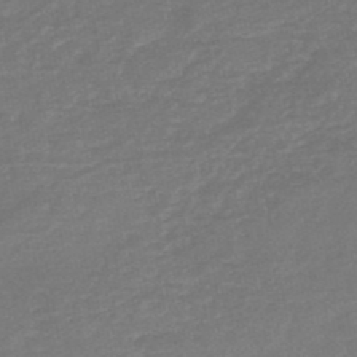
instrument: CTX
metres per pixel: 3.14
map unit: HNb
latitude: -49.0676
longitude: 58.2361
